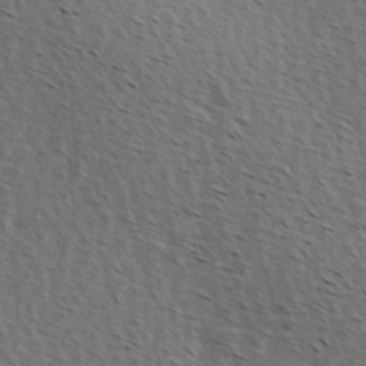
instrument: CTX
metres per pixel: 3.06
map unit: Hve
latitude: 1.9528
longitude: -123.2915
